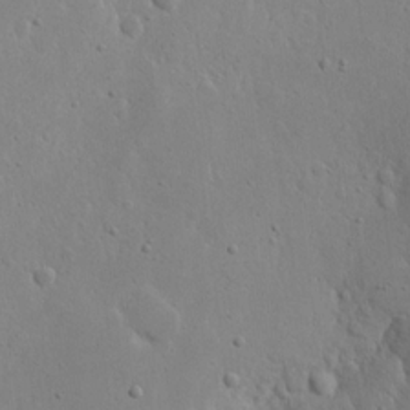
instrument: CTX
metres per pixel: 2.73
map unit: eHh
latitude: 19.5749
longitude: -71.4237
